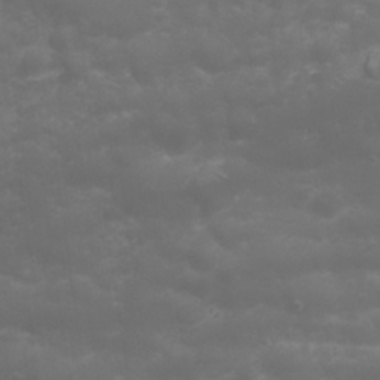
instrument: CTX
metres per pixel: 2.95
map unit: Nhu
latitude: 23.5182
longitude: -61.1970
